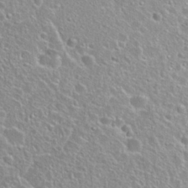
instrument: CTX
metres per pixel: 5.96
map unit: Hto
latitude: 26.2901
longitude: -50.5545
